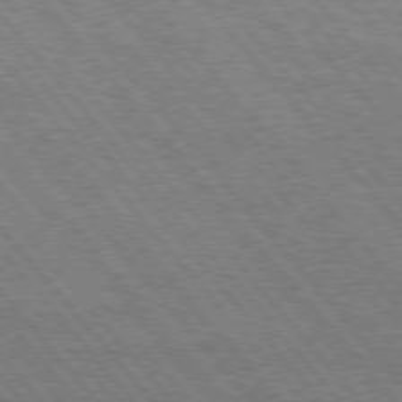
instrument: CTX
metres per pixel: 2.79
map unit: Hpe
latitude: 75.6127
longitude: -140.5356
